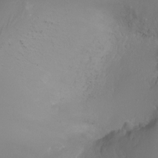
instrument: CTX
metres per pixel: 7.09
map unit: Ht
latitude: -16.9164
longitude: -43.8394
